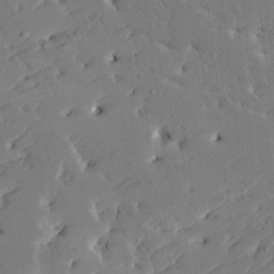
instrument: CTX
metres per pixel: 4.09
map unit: HNhu
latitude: 6.1767
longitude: -5.0647
